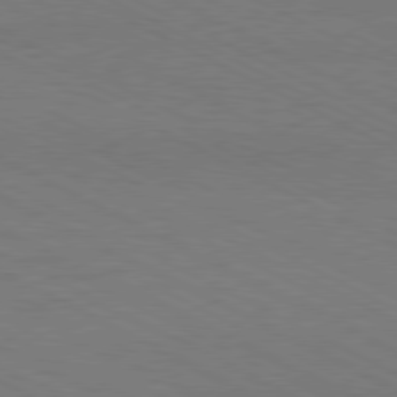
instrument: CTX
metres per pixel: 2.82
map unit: Hpe
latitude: -81.3321
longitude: 12.7652
